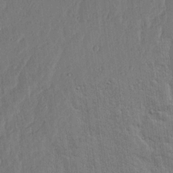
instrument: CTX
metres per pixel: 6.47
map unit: lHvf
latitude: 17.7450
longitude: -116.5168
